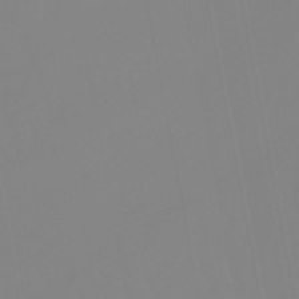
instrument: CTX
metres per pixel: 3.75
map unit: eHb
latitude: -49.0865
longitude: 85.1431
